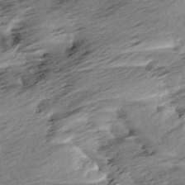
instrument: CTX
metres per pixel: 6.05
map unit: Aa
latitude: 6.2145
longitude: -137.3482
